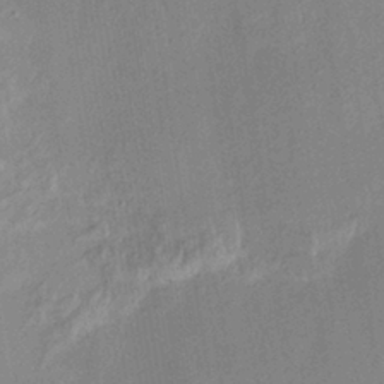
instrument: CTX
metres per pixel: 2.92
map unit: HNhu
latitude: 14.3279
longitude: 10.9164
